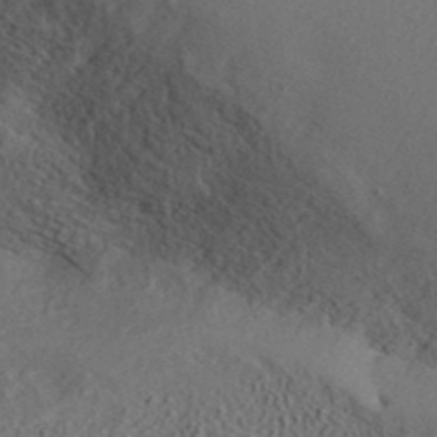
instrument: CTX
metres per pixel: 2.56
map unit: ANa
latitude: 39.2726
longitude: 21.5777
